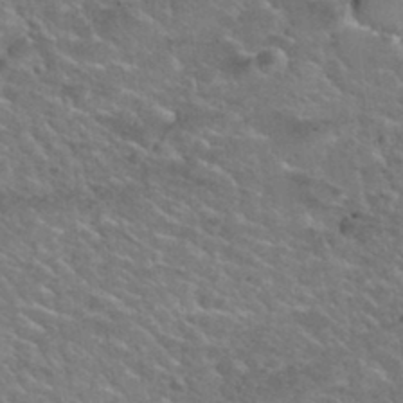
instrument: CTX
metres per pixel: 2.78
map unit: Nhu
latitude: 31.4427
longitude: -50.3278
